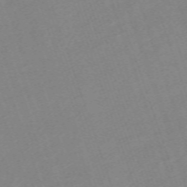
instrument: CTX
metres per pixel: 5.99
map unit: eHh
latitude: -64.3118
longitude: 50.7463
